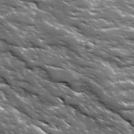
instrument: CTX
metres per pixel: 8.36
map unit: Ave
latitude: 19.1592
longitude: -135.9339
